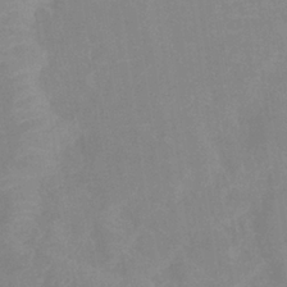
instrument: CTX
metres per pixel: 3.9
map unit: eHb
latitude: -36.0094
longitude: 73.5588
